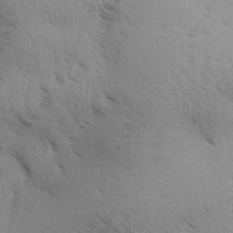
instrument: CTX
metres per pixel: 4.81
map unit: Aa
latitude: 32.8002
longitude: -140.4412
